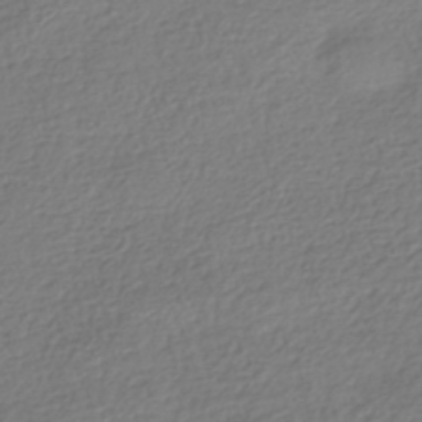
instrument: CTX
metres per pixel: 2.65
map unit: HNhu
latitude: -42.2739
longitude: 98.1606
